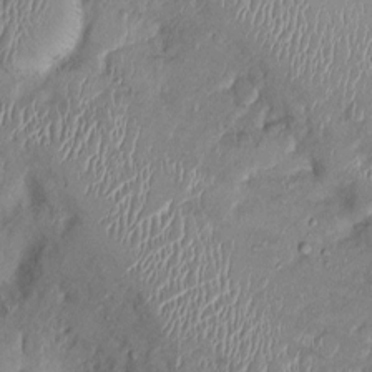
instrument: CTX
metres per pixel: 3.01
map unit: Ht
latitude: -0.6141
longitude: -13.5371
